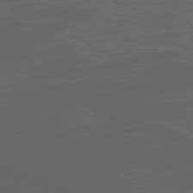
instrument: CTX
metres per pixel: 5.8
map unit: Ap
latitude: -77.3321
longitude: -75.6316
